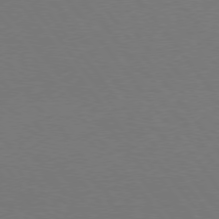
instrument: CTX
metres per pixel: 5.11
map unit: Hpe
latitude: 75.5749
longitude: -144.2144
